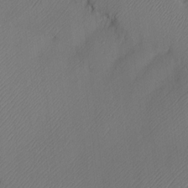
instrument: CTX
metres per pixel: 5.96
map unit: Nve
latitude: -9.7478
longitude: 173.0297
